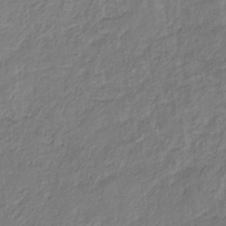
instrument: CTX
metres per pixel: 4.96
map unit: eHb
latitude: -29.7100
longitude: 67.0675
